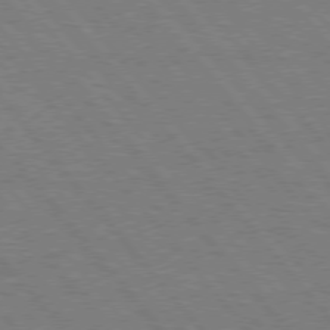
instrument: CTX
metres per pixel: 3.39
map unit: Hpe
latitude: 75.5749
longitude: -157.3859
